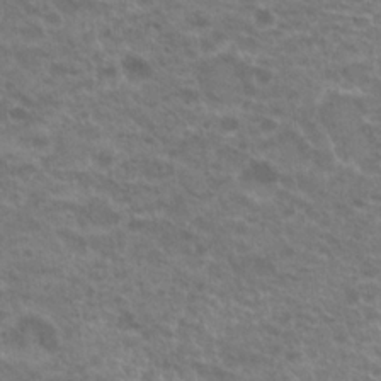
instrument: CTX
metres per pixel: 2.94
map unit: Hto
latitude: 19.6505
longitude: -40.4034
